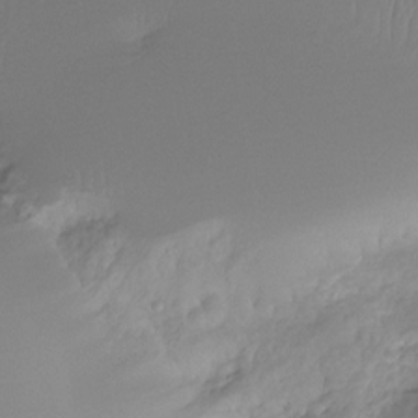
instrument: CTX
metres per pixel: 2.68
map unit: Ht
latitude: -15.8990
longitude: -44.8380
